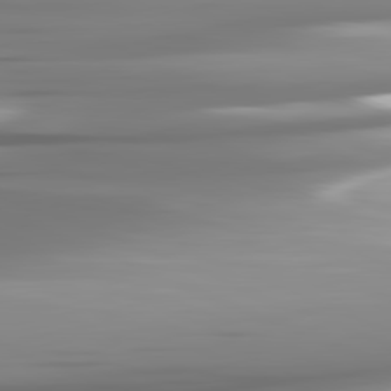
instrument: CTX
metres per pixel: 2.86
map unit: lApd
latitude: 81.9717
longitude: -142.1956
